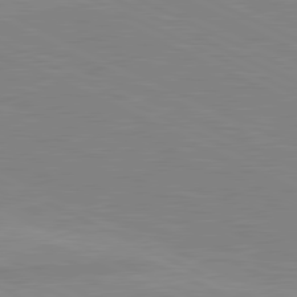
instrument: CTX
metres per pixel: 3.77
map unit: lApd
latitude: 81.1403
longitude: -172.7435
